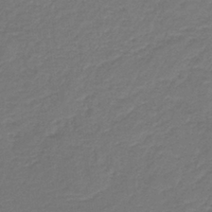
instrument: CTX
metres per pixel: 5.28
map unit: HNb
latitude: -38.2173
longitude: 55.4077
